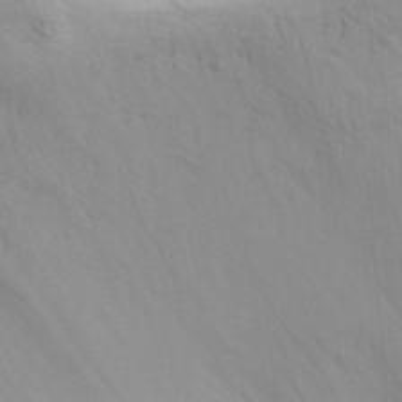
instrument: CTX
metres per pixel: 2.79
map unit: Aa
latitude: 31.2348
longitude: -143.8961
